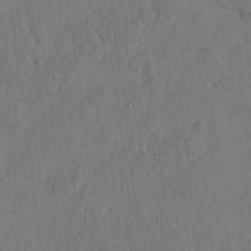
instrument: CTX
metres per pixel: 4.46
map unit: eHh
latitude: 3.1592
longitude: -78.8002
